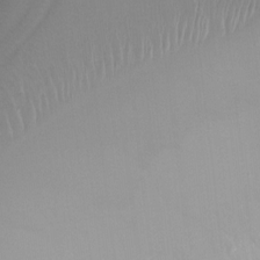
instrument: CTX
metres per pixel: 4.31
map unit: Ht
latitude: -15.4077
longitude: -45.7072
